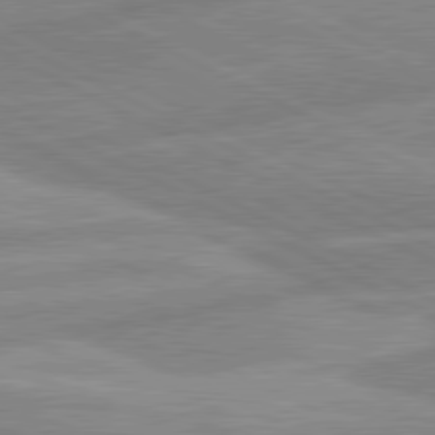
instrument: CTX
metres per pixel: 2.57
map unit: lApd
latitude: 80.6301
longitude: -169.8206
